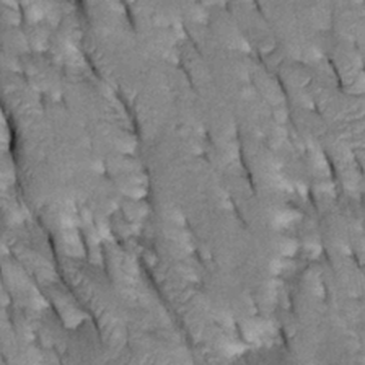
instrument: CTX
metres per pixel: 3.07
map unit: Htu
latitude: -2.1983
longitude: 149.9367
